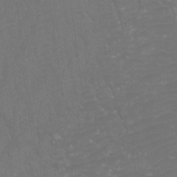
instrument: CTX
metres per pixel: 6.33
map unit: Htu
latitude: -10.7274
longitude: -73.1025
